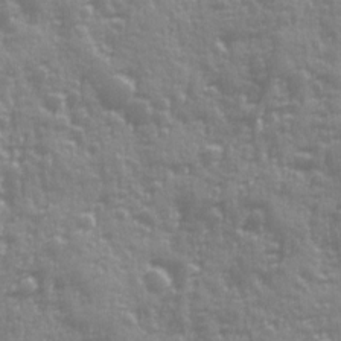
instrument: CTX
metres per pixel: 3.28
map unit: Ave
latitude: 12.7435
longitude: -103.8205
